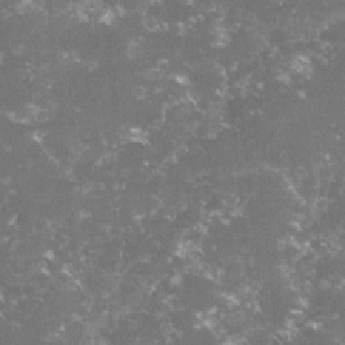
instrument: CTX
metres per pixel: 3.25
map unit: lHvf
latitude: -15.7856
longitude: -101.7261
